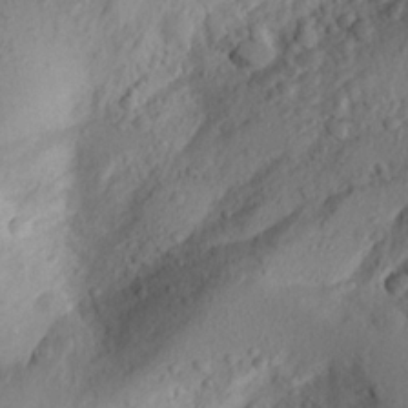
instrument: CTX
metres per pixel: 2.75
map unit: Aa
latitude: 21.3293
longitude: -145.0269
